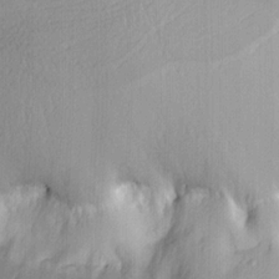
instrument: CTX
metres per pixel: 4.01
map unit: lAa
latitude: 4.1578
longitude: -112.1200
